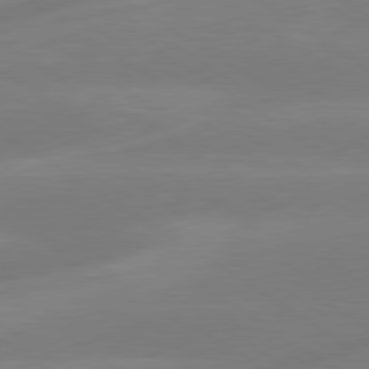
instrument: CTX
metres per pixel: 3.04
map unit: lApd
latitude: 79.6316
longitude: -143.0648
